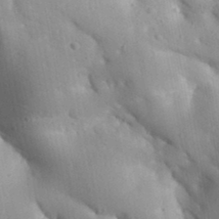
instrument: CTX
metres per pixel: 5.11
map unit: Aa
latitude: 32.8380
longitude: -144.7246
